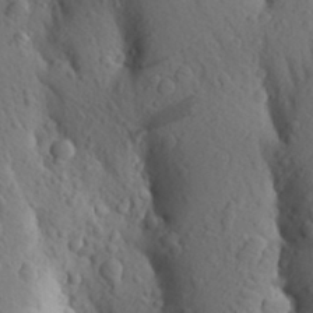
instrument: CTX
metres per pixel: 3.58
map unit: Aa
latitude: 26.7435
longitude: -149.2915
